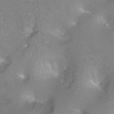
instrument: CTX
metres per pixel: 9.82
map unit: Ht
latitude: -5.4265
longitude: -34.8002
